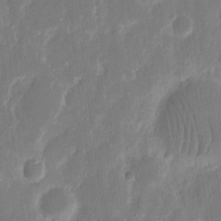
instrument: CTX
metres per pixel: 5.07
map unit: eHh
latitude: 12.6302
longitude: -72.4034
